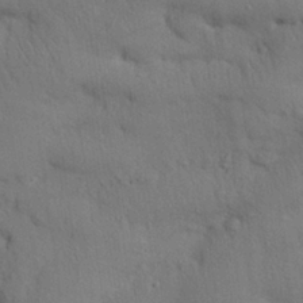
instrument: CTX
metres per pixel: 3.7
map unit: Nhu
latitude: 27.3293
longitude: -69.5938
